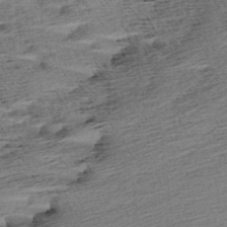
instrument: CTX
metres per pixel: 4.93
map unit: Aa
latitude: 6.5168
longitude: -137.1403
